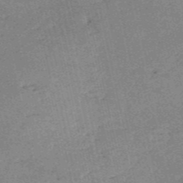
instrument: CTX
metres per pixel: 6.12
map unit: HNb
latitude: -54.2740
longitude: -40.4034
